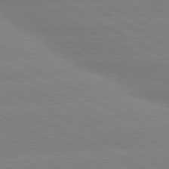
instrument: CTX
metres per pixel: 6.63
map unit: lApd
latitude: 80.4979
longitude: -147.9528
